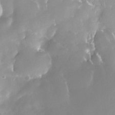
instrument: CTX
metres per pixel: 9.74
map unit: Nhe
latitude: -28.6330
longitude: -109.8961
